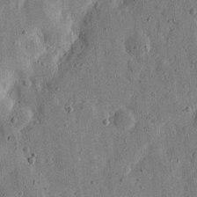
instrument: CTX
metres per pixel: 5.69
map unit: eHh
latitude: 5.9528
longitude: -71.7072
